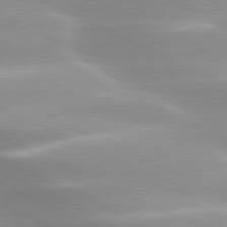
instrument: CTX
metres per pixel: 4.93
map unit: lApd
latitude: 79.8017
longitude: -121.0081
